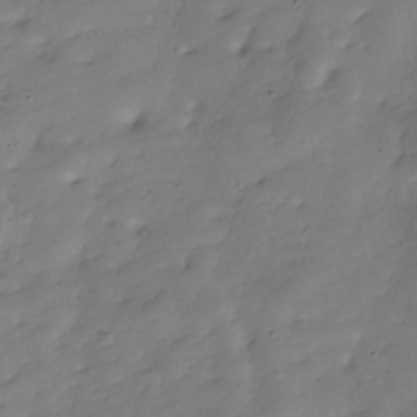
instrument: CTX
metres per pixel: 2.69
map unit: Hve
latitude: -30.8219
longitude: 90.3307
